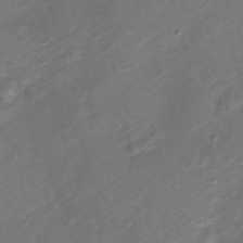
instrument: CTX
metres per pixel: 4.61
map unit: Nve
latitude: -20.6896
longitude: 106.8030
